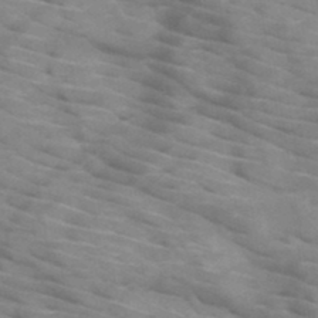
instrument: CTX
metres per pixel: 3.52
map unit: HNb
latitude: -47.0108
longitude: -45.2537
